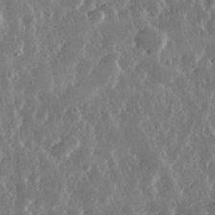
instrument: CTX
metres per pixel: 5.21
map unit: lHvf
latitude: 32.0255
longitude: -90.8947
